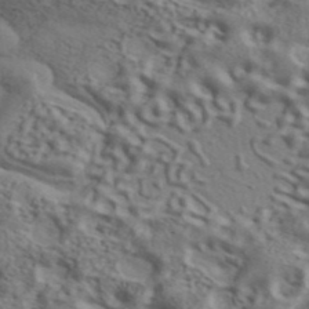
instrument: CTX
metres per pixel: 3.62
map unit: ANa
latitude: 43.6883
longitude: 48.4629
